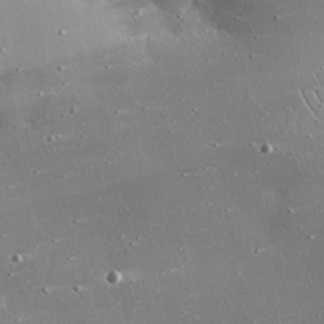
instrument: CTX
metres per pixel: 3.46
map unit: eHh
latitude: 25.2159
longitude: -88.8569
